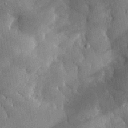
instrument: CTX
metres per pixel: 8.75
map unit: eHh
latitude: 30.9136
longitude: -79.7639
